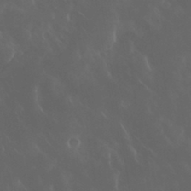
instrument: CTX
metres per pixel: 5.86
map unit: Nhu
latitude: 30.3090
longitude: -58.7246
